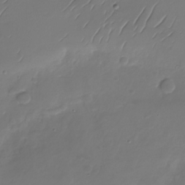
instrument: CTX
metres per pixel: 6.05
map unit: Nhu
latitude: -28.8975
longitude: -59.7261
